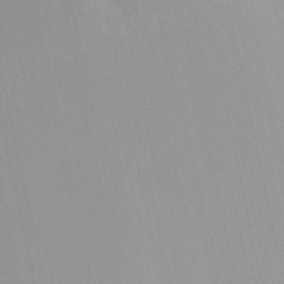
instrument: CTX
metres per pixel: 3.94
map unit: HNhu
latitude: 0.6679
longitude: -3.8016
